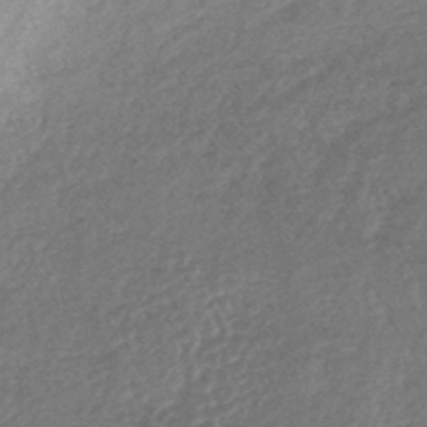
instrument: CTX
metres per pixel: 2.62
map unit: lHb
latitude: -44.1039
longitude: 71.5021
